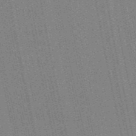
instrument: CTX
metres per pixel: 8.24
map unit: HNb
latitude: -47.6533
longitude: 58.9730
